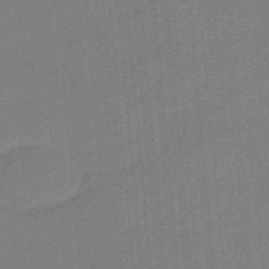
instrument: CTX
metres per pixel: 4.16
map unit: eHb
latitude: -44.4818
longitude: 87.8045
